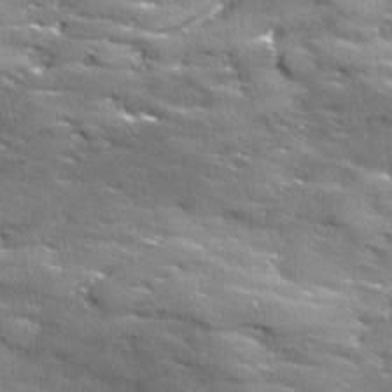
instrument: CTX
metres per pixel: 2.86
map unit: Ave
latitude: 17.8772
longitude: -136.6869
